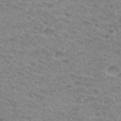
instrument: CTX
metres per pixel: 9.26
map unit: Hto
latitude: 31.9528
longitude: -48.3278
